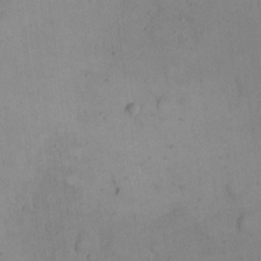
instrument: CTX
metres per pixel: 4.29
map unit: eHh
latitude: 21.0270
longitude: -61.9528
